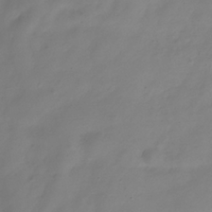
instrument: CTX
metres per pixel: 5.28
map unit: Hve
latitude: -33.4077
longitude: 90.5574
